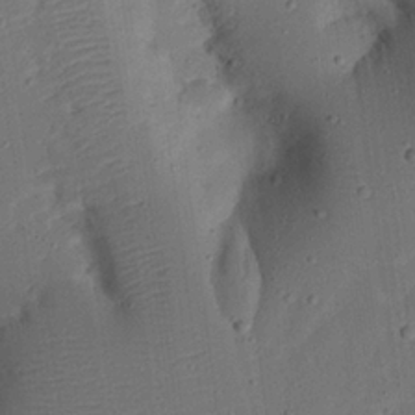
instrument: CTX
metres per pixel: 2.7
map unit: Nhu
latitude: 24.6868
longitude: -72.7625
